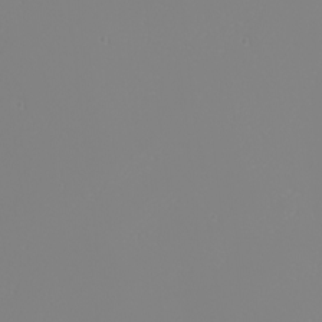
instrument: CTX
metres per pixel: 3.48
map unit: eHh
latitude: -6.1039
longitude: -85.4238
